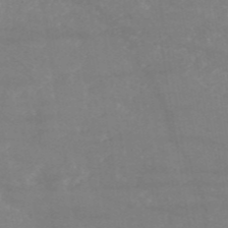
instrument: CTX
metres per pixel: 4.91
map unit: HNb
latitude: -54.1417
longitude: -34.8002
